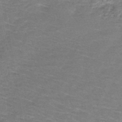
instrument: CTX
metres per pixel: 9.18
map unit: lHb
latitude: -43.9178
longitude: 54.1606
